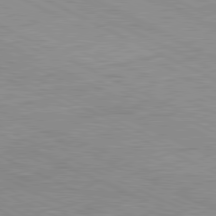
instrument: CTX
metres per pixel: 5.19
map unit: Ap
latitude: -81.8800
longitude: -72.4412
